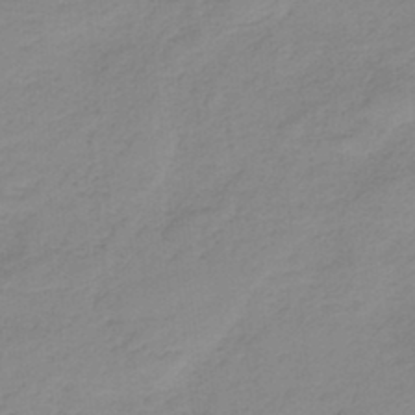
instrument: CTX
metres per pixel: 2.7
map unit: HNb
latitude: -36.4251
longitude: 55.9745
